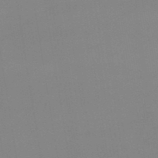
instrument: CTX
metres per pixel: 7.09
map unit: lHb
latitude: -49.1242
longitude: 67.7855
